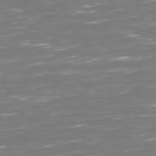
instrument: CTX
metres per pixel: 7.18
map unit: Hpe
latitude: 72.7813
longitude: -126.3656
